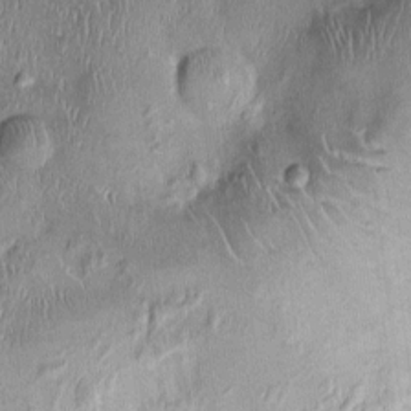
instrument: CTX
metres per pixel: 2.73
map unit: Ht
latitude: -1.5777
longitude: -14.3657
